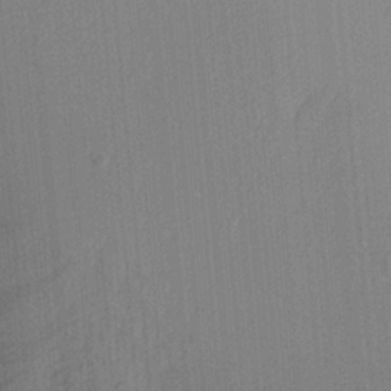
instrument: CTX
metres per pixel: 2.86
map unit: Aa
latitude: 20.0633
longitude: -143.8961
